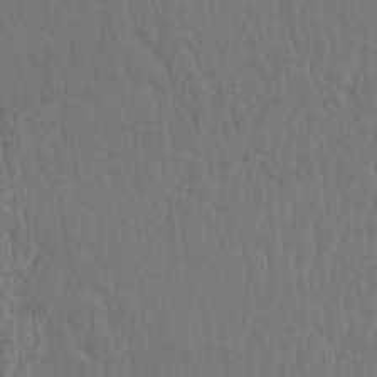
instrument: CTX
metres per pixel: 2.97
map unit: eHh
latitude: -3.0108
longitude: 15.0109
